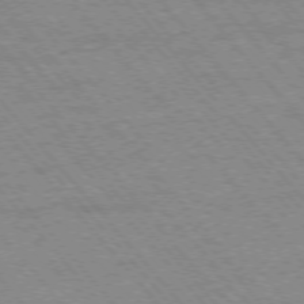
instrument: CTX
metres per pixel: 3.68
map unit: Ap
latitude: -75.9556
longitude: -86.7813
